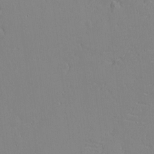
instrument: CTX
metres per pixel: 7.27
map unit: eHh
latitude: -3.8611
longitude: -80.5357
